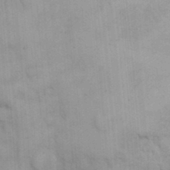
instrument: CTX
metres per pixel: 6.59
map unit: eHh
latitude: 18.0633
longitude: -63.9150
